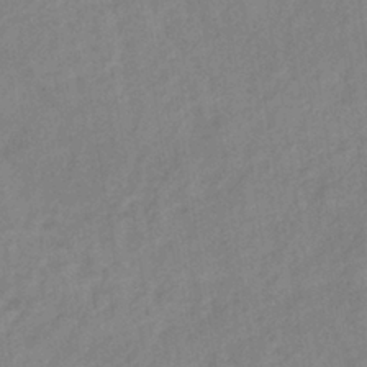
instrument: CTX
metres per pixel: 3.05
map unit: lHb
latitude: -36.8408
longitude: 72.2739
